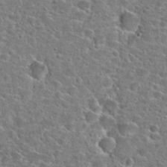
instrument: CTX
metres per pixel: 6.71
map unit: Hto
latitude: 24.7624
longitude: -46.7813
